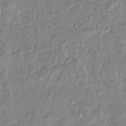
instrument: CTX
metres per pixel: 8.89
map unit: Htu
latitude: -6.0850
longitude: 174.4062
